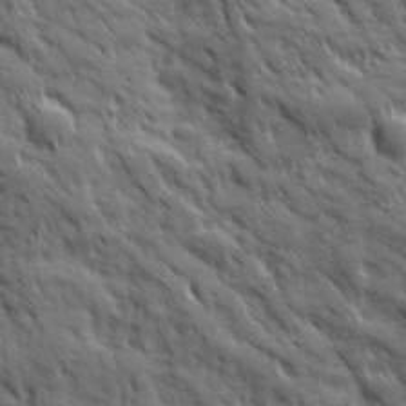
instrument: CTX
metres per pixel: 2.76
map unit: Ave
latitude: 19.4615
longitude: -134.3845
